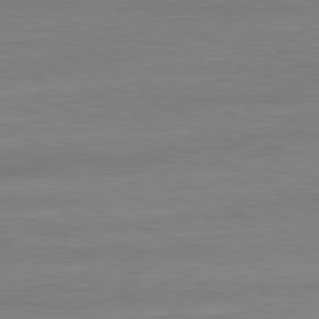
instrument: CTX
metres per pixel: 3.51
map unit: Ap
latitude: -81.5966
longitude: -79.3104
